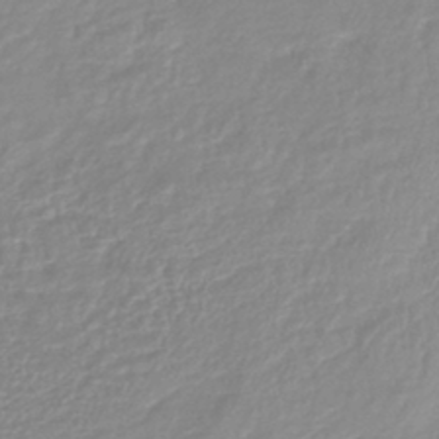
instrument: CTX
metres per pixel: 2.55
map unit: lHb
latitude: -41.4454
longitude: 75.3888
